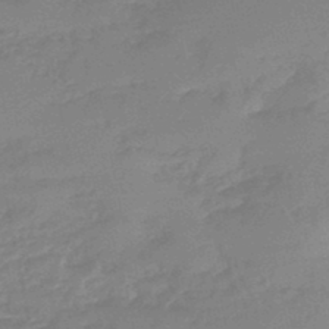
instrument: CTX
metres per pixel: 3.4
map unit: eHb
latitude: -45.4643
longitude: 85.3698
